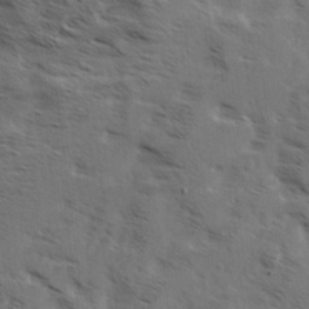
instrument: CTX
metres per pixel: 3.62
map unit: Hve
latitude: 2.3845
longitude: -123.9906
